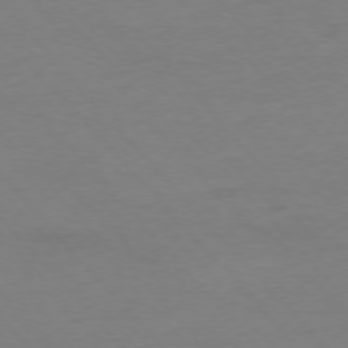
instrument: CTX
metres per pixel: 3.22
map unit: Ap
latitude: -76.5763
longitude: -83.4804
